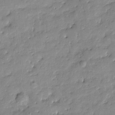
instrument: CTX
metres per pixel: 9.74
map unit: Htu
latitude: -8.7652
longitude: 176.7463
